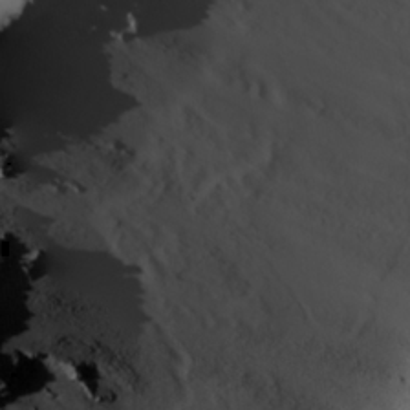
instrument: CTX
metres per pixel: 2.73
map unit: lAvf
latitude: 26.1389
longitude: -111.3671
